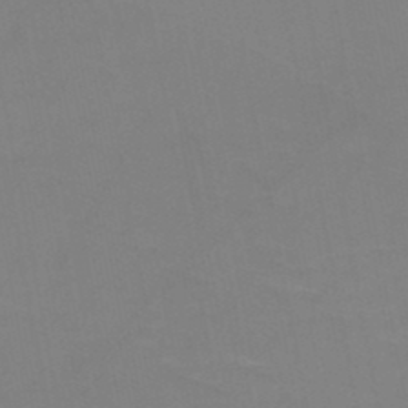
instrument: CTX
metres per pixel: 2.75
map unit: HNb
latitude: -48.8030
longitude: -47.3671
